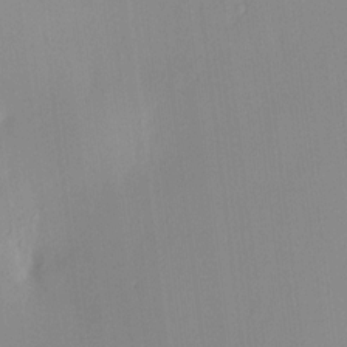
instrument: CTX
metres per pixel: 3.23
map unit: HNhu
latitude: 11.3482
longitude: 8.9353
